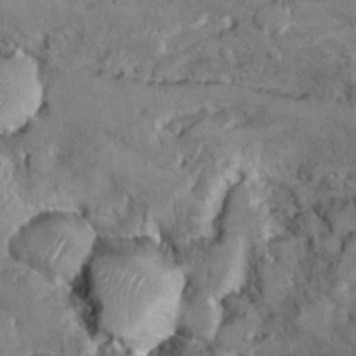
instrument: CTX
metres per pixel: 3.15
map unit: Hto
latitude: 9.6316
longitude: -36.1011
